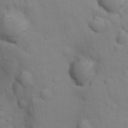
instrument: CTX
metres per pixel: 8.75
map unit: Hto
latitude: 14.1956
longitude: -30.3279
